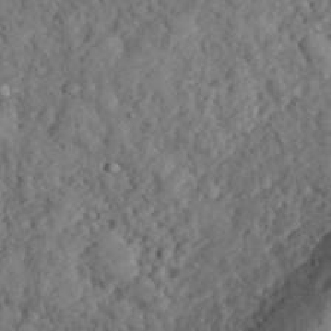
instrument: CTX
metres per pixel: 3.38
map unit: eHh
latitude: 35.4615
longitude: -78.8380
